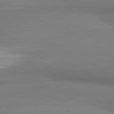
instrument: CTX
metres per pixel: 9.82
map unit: lApd
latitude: 81.2537
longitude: 173.5021
